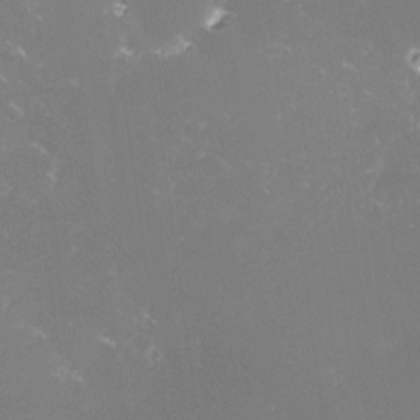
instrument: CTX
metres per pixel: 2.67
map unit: lHvf
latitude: -14.9353
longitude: -101.1025
